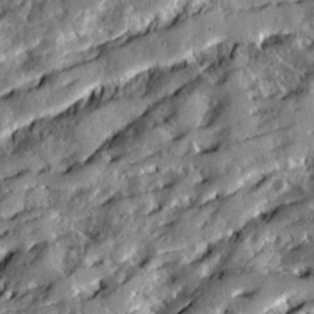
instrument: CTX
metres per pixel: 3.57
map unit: Ave
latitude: 19.8205
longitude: -129.7072
